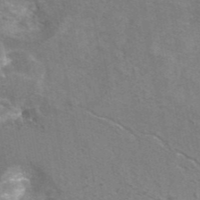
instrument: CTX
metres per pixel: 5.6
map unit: eAb
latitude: 45.5182
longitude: 120.8408
